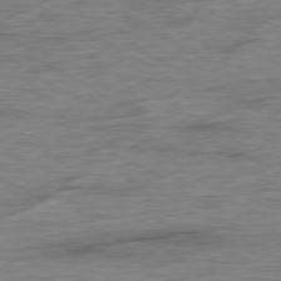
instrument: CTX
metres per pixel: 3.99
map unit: Ap
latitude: -79.7855
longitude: -83.6693
